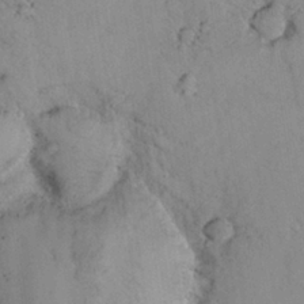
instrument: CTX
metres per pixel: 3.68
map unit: lHvf
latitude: 13.7828
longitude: 178.9541
